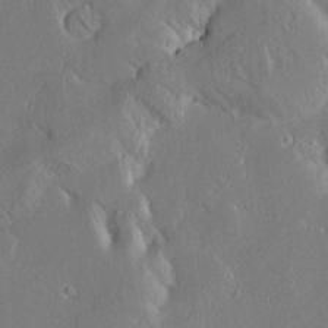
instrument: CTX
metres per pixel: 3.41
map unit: Aa
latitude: 16.7057
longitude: -149.5182
